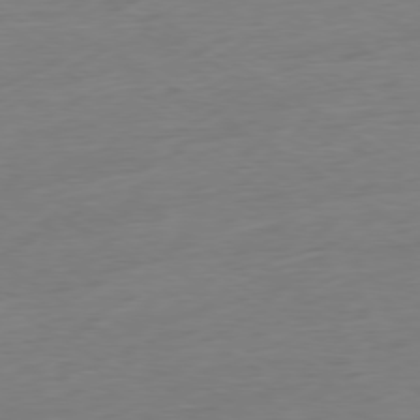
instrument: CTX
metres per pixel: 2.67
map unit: Ap
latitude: -78.7085
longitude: -58.2900
